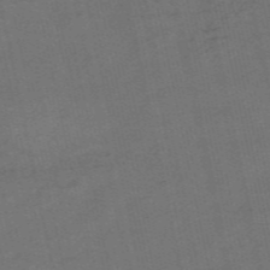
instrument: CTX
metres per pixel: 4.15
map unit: HNb
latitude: -55.7667
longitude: -45.9528
